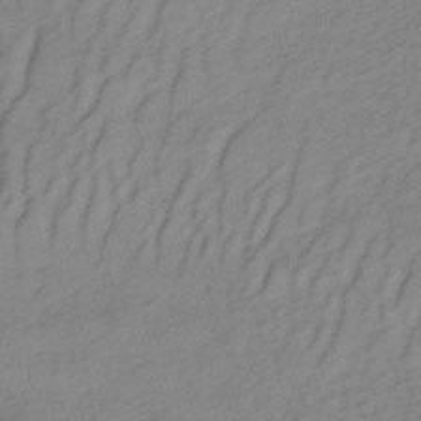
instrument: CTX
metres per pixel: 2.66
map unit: lHb
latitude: -35.2943
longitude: 70.1228
